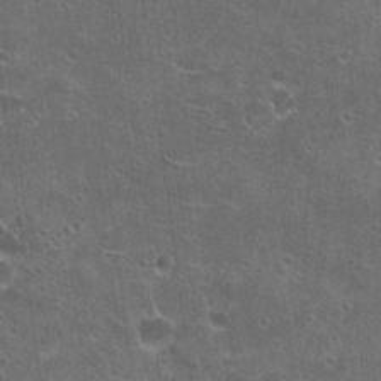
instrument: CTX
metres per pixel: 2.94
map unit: Hto
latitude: 21.1781
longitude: -43.2726
